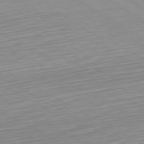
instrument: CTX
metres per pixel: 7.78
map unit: Hpe
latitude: -80.6141
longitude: 23.3699
